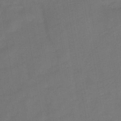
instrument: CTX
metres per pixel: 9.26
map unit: HNb
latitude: -44.2740
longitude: -38.9891
